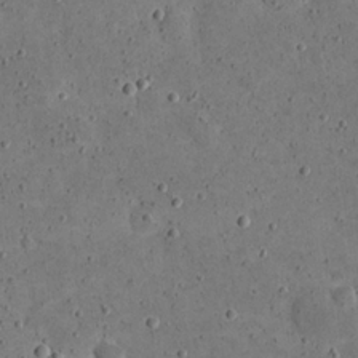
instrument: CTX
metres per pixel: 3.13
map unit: eHh
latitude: 21.4049
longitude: -65.3860
